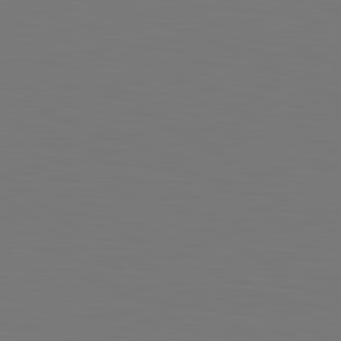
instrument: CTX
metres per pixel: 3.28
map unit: lApd
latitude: 81.0836
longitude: -84.8947
